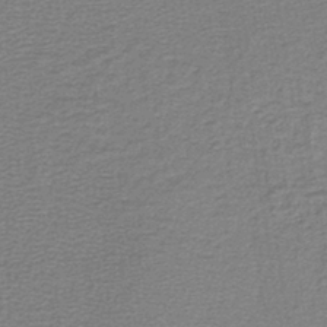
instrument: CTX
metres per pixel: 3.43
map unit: lHb
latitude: -41.0486
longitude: 63.2376
